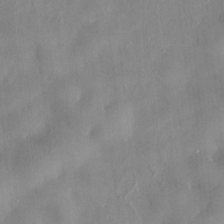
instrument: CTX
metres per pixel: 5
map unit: HNhu
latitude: 0.6301
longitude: -4.5168
